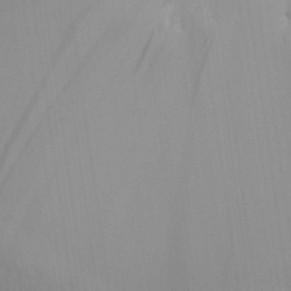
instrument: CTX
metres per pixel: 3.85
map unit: Aa
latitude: 31.2915
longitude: -135.5938
